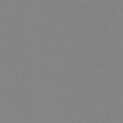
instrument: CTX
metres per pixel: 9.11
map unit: lHb
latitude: -44.7085
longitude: 56.4440
